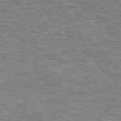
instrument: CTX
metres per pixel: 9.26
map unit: lApd
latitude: 76.5734
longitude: -74.9703
